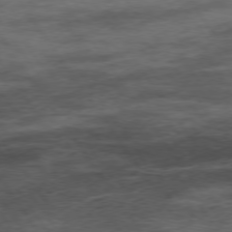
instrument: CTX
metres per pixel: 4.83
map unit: Hpe
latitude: 73.9717
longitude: -142.8758
